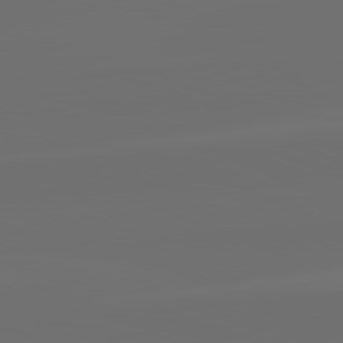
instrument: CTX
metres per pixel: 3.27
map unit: lApd
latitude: 82.2711
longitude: -160.0444
